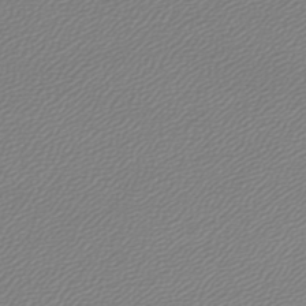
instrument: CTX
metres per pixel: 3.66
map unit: lHb
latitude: -44.7274
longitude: 61.8233
